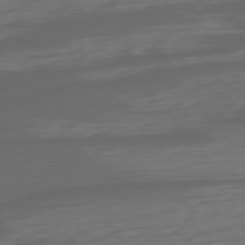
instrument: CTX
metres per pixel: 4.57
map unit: Ap
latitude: -77.5588
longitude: -77.8583
